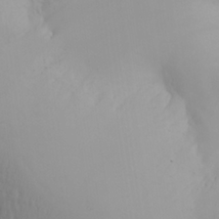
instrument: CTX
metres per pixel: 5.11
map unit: Aa
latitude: 27.1403
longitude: -133.0836
